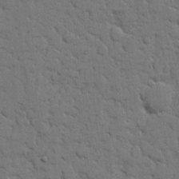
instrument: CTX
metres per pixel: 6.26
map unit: eHh
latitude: 7.7639
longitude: -65.1970
